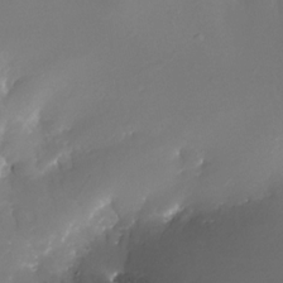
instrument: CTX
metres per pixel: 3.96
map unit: Nhe
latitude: -32.3118
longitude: -116.1578
